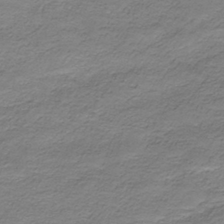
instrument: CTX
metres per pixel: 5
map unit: HNhu
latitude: -40.6896
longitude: 109.2376
